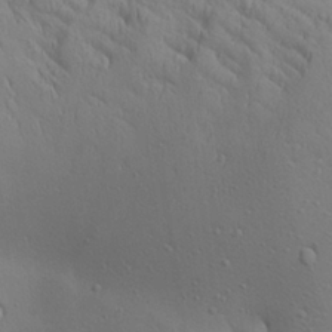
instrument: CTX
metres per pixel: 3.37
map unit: Aa
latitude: 25.9150
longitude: -144.1578
